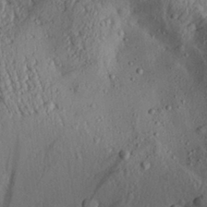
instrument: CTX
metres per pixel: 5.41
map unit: Aa
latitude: 28.3656
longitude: -132.7435
